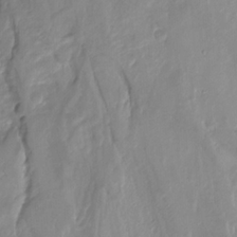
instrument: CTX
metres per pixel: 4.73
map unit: Nhu
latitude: -8.6518
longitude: -44.5546
